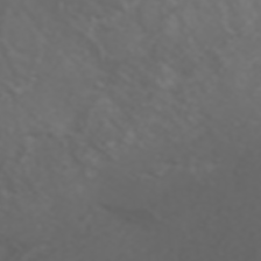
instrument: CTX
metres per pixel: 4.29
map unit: ANa
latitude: 42.3278
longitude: 34.1984
